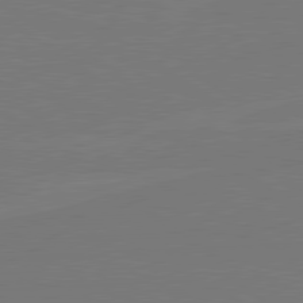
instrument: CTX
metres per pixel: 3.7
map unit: lApd
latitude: 79.9906
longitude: 163.2754
